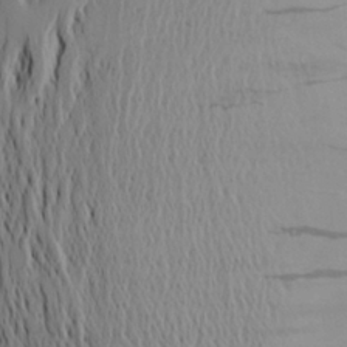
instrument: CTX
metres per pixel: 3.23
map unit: Aa
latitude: 24.2333
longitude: -147.3860
